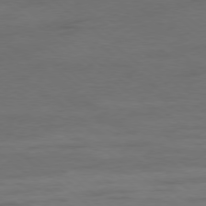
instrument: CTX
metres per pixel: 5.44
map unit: Hpe
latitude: -79.0297
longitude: -19.9150
